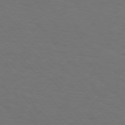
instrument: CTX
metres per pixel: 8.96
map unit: Hpe
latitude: 74.8569
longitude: -132.1011
